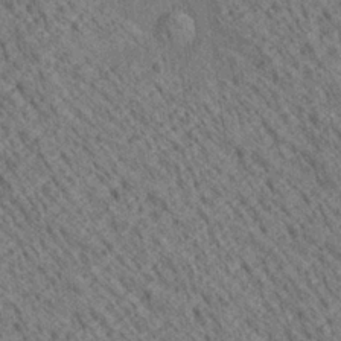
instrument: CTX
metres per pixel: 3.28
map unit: Ave
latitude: 20.4412
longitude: -139.6694
